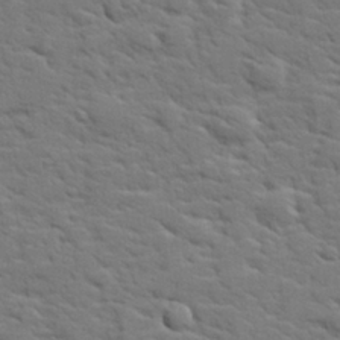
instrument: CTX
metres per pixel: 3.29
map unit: lHvf
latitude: 25.8394
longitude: 143.4643
